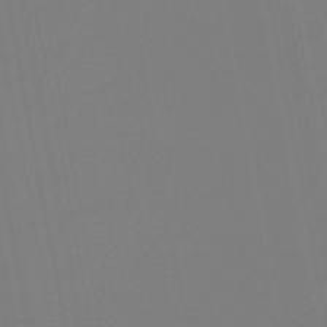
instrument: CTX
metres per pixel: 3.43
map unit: eHb
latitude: -50.2739
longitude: 74.9353
